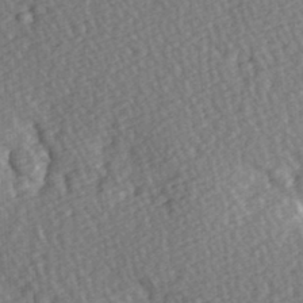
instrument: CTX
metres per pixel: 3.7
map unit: Hve
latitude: 3.0647
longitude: -123.6883
